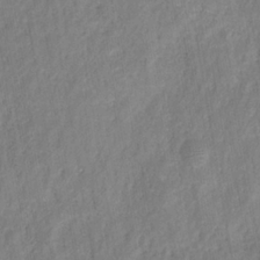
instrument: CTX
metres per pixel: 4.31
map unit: HNhu
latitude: -28.1228
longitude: 73.9745
